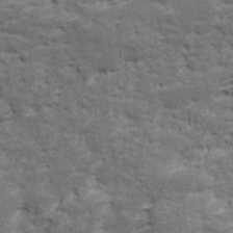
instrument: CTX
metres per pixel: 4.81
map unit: Ave
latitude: 17.2159
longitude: -135.5371
